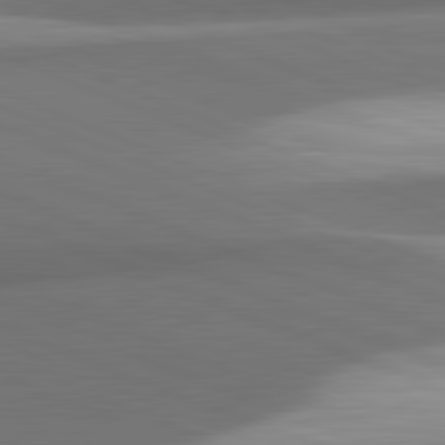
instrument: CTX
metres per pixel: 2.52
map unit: lApd
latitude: 82.0633
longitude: 142.8408
